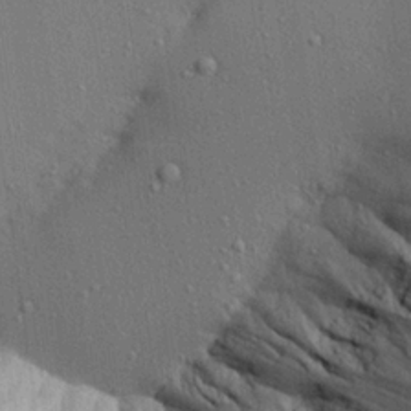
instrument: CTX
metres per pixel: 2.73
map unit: Aa
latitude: 22.3278
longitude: -144.7057
